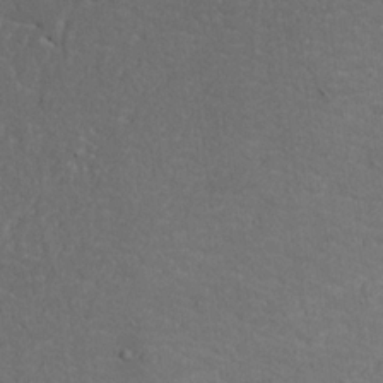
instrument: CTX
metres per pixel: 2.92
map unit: Nhu
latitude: 21.6127
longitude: -71.9339
